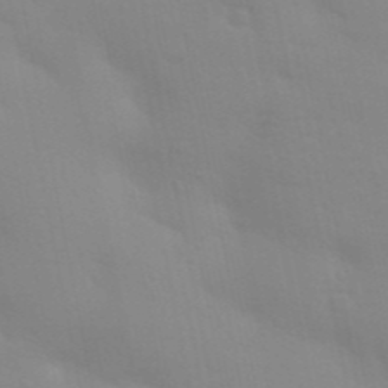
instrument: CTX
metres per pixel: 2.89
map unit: Aa
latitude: 32.7057
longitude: -145.5560
